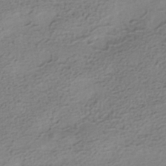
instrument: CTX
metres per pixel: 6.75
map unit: HNhu
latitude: -40.8786
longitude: 95.7099
